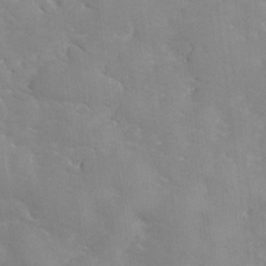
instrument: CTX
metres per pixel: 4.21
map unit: Ave
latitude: -8.8408
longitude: -117.3860
